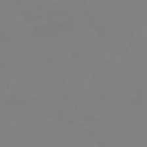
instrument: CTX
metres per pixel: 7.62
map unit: HNhu
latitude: -45.5399
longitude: 90.4440
